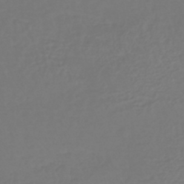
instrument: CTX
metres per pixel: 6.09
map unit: lHb
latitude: -42.8219
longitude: 67.5966
